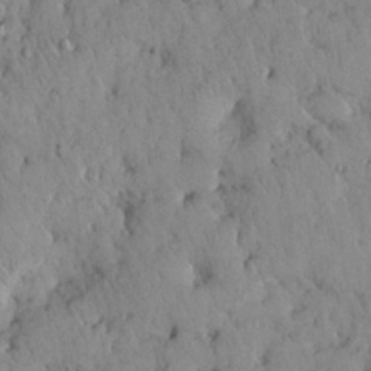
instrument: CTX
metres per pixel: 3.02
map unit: Nhu
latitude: 28.2144
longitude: -69.2537
